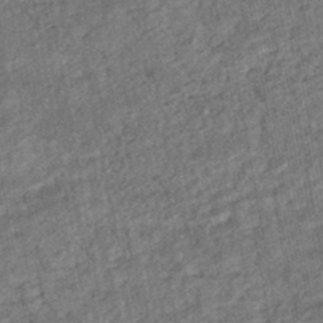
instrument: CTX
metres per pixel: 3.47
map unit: HNhu
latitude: -45.0298
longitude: 97.6344
